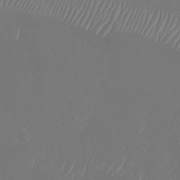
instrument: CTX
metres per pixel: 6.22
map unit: Nhu
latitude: -28.1795
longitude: -64.9136
